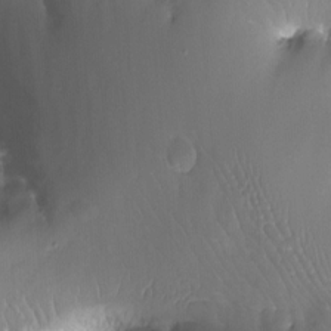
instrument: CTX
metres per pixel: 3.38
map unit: Nhu
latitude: -12.7463
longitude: -66.7435
